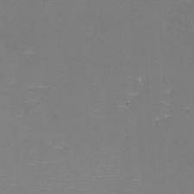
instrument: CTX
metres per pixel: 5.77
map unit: eHh
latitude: -6.1983
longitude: -79.4805
